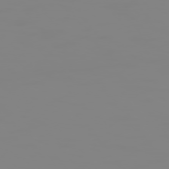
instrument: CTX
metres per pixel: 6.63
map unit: Hpe
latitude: 74.2712
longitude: -127.1970
